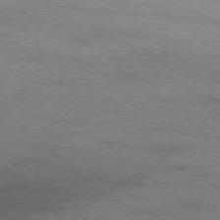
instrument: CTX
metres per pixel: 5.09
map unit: Ap
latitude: -78.2739
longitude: -93.1970
